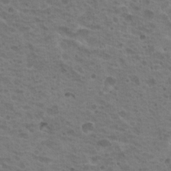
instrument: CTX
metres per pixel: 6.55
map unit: Hto
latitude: 18.7057
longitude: -31.8962
